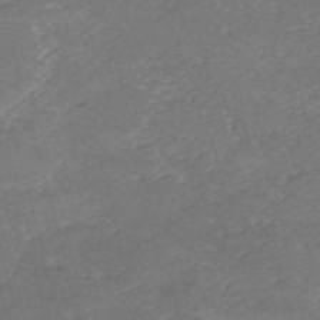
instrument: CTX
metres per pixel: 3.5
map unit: HNb
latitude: -54.1417
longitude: -35.7071
